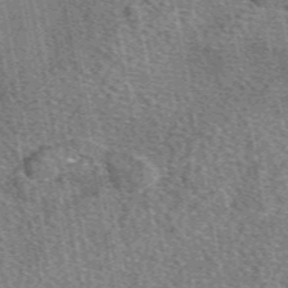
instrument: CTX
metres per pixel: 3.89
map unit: eAb
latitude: 50.3845
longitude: 115.0864
